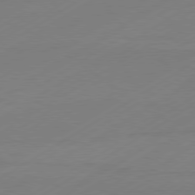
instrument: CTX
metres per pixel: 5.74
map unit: Hpe
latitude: -80.9731
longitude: 14.8030
